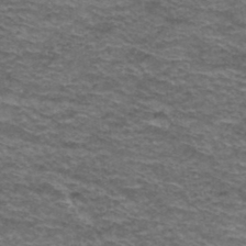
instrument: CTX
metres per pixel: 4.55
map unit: Hto
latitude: 38.4412
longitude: -41.8016
